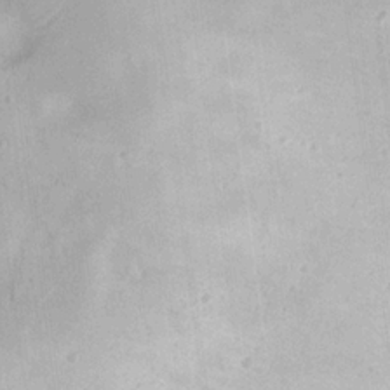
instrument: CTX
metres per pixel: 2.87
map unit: eHh
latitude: 21.7261
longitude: -66.5923
